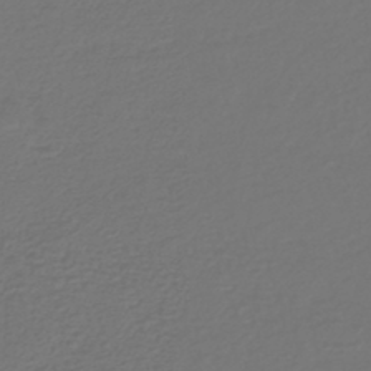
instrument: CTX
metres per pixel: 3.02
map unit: HNhu
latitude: -46.2361
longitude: 99.2754
